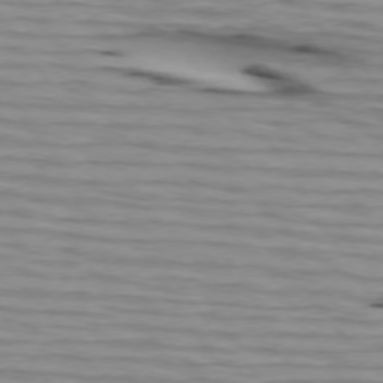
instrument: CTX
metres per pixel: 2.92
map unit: lApd
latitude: 73.7450
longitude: -64.1956
